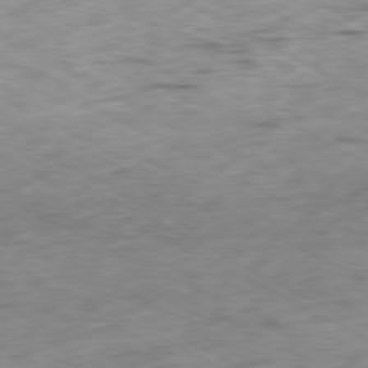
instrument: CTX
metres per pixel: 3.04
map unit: Ap
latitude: -80.5574
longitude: -72.6869
